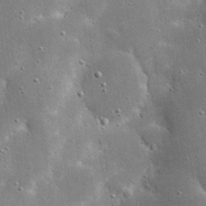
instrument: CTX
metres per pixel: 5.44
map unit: eHh
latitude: 20.9514
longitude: -67.3670
